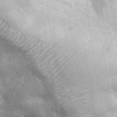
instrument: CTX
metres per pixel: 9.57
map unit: lHvf
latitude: 36.0822
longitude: -88.0633
